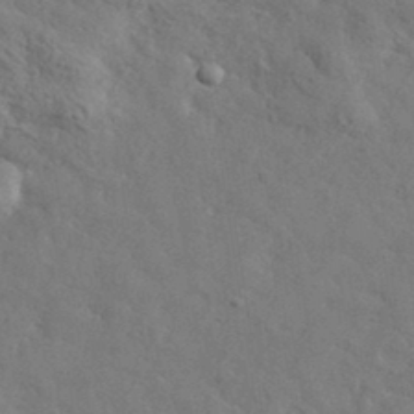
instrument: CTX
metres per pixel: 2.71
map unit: lHvf
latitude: 36.0255
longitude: -86.9891
